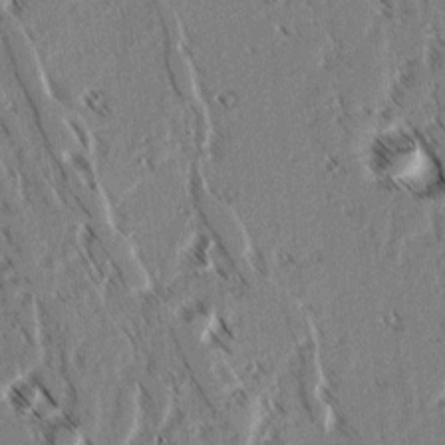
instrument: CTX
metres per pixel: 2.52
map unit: lAvf
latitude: 3.1403
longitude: -105.6883
